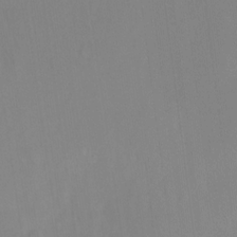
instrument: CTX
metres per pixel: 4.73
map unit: Hto
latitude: -13.4077
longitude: -42.3845
